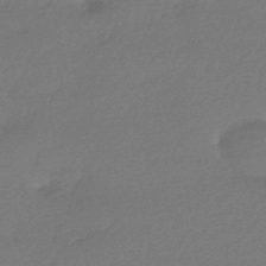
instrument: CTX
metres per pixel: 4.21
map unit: HNhu
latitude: -44.0850
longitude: 93.4643
